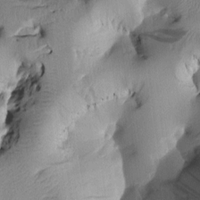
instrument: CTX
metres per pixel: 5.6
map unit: Htu
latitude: 1.9528
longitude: 176.4818
